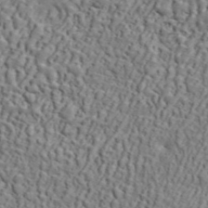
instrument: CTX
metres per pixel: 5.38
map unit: ANa
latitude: 46.6491
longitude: -84.4223
